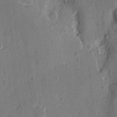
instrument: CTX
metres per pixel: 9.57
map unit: eHh
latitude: 6.9514
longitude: -67.1214
